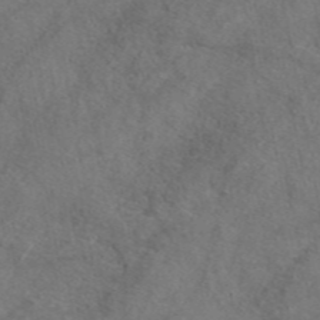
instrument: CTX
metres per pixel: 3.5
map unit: eAb
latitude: 47.9717
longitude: 110.5951
